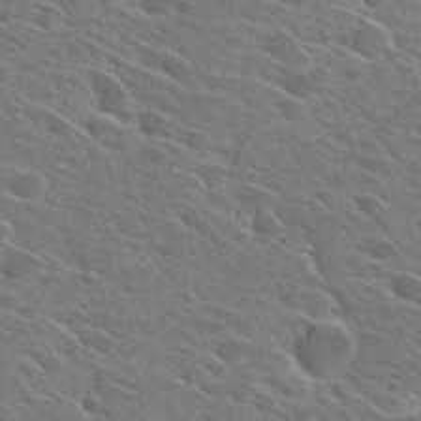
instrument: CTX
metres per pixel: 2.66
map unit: Hto
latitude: 27.5749
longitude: -42.8569
